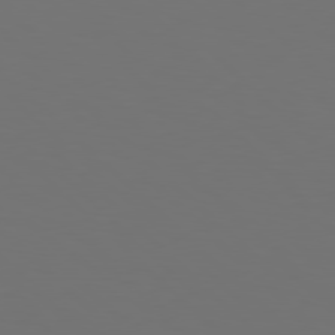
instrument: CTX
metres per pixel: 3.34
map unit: Hpe
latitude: 77.8016
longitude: -171.2159
